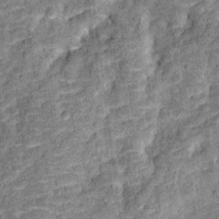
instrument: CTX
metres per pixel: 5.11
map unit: Ht
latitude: 9.6694
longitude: -38.6301
